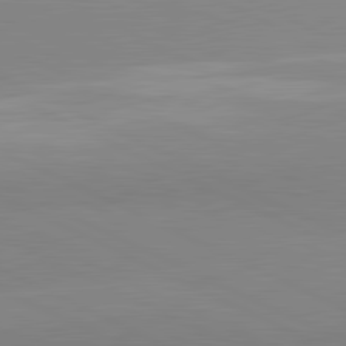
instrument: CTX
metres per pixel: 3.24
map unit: lApd
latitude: 81.8772
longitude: 179.9178
